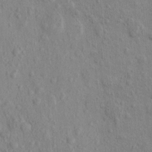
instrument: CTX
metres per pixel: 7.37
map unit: eHh
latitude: -0.6897
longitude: 18.2362
